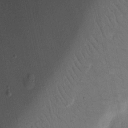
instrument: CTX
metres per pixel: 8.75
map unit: Nhu
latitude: 15.1026
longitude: -75.1214
